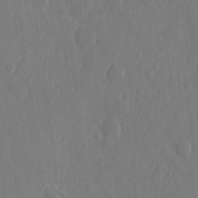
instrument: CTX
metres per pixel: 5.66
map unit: eHh
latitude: 7.0836
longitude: -73.1781
